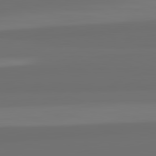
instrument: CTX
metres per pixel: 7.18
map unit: lApd
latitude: 82.5356
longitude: 161.5399
